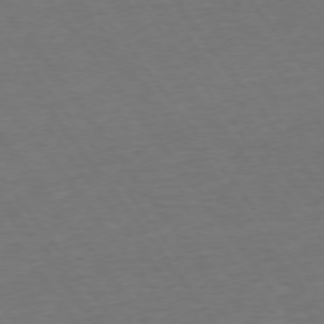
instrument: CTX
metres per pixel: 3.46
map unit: Ap
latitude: -75.1809
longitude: -89.5749
